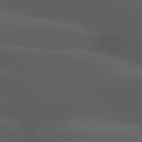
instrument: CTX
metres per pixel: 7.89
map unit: lApd
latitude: 77.7638
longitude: -54.6112
